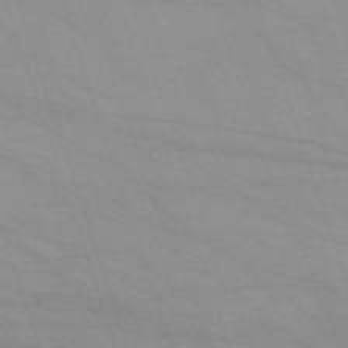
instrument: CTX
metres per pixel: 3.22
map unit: eHh
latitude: -64.1039
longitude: 52.6140
